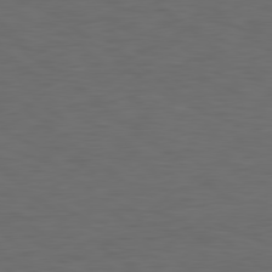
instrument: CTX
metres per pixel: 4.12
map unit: Hpe
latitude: 78.8569
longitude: -162.3468
